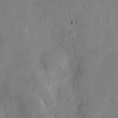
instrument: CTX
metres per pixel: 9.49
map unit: Nve
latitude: -24.2172
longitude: 107.2187
